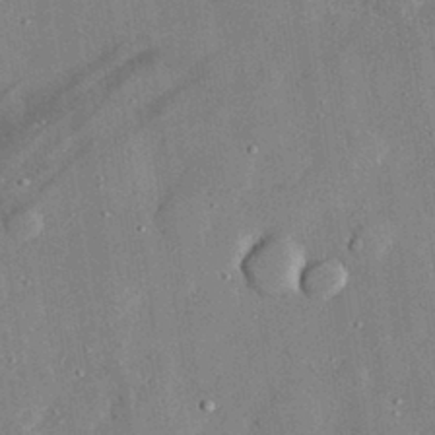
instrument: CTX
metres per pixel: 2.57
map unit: lHvf
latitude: 33.0081
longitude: -91.7828
